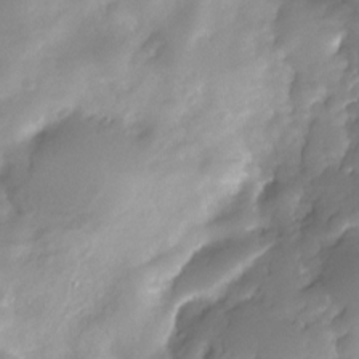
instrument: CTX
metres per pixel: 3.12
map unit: Nhe
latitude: -29.5021
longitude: -109.9150
